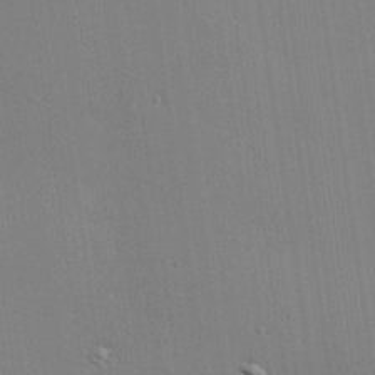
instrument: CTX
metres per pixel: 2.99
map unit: Hve
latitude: 26.1200
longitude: -90.7057
